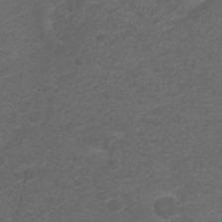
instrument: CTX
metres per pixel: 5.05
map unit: Ht
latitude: 1.6505
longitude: -33.9339
